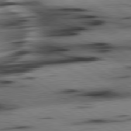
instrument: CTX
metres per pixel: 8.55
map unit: lApd
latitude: 80.2333
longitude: 163.7288
